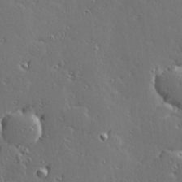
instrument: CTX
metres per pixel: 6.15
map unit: Hve
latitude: 27.8583
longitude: -92.6868
